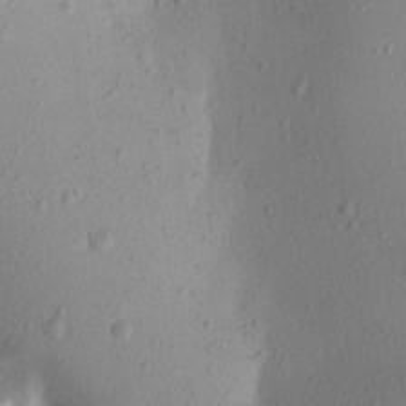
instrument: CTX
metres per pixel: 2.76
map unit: Aa
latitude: 19.1214
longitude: -144.5923
